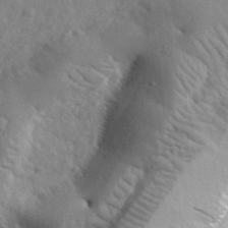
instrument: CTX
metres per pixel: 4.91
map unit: lHvf
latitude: 36.2334
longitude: -87.1781
